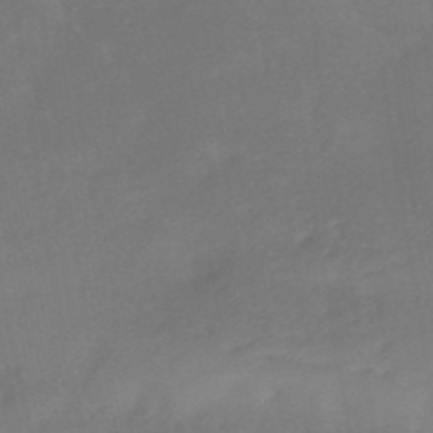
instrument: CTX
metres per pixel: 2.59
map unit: HNhu
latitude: -41.6155
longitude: 92.7841
